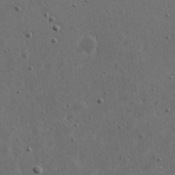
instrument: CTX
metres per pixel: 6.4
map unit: eHh
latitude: 22.1578
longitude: -68.2901
